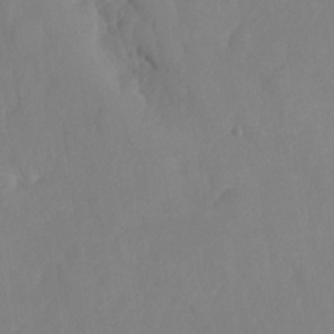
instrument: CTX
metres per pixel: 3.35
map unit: HNhu
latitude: -24.0472
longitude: 49.5210
